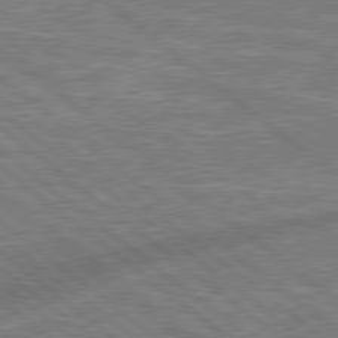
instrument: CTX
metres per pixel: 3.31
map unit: lApd
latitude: 79.0081
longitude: 174.6707
